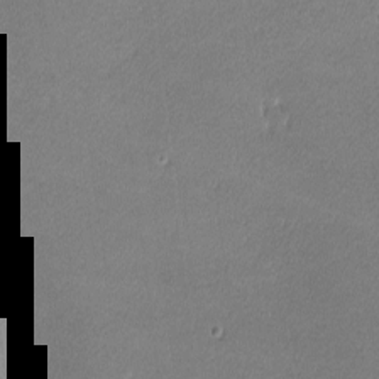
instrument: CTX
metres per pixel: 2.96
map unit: lHvf
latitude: -12.4818
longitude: -103.1025
